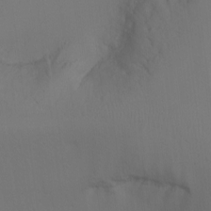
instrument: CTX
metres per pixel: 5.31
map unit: Ht
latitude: -6.8786
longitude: -34.9135
